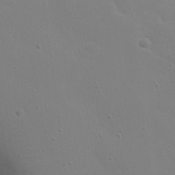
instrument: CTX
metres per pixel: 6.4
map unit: Nhu
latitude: 20.6680
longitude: -73.6127
